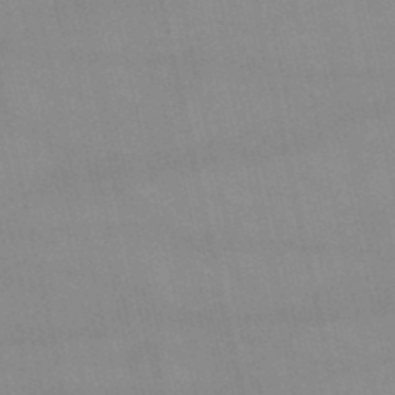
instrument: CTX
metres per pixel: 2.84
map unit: lHb
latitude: -48.3307
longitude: 70.2929
